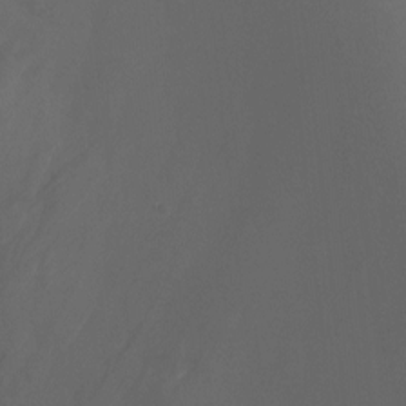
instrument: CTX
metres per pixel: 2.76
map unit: Ht
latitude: -0.9353
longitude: -18.1955
